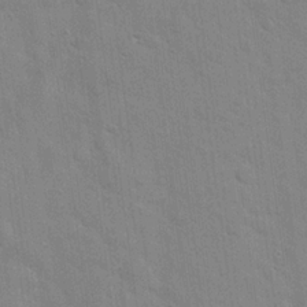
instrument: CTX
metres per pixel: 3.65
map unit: Hto
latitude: 20.3845
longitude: -54.4034
